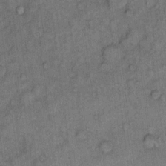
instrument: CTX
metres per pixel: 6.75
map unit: eHh
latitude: 9.9906
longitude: -63.6883
